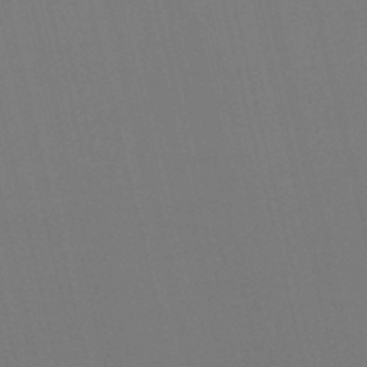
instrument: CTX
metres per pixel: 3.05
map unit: lHb
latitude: -47.2943
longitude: 60.9920
